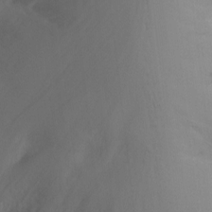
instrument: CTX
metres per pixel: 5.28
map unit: Nhu
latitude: -8.6896
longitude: -47.8773
